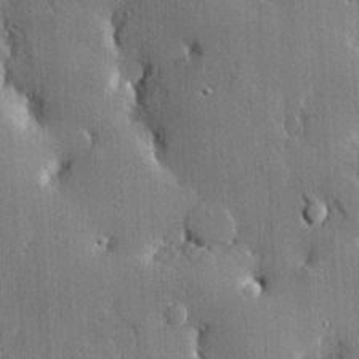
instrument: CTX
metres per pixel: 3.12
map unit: lHvf
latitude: 21.0081
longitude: 145.8045
